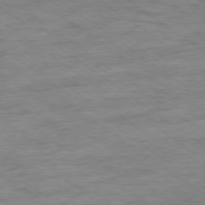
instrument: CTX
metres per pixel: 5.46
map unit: Ap
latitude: -79.0297
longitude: -101.7828
